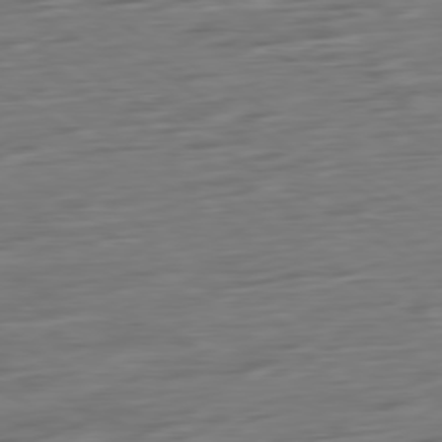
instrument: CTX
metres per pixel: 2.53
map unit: Ap
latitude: -79.9745
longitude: -54.2711
